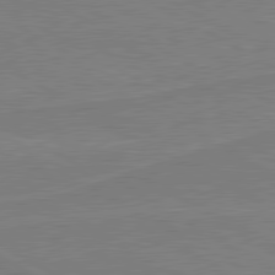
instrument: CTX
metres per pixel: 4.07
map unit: lApd
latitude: 80.4790
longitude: 168.3873
